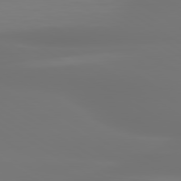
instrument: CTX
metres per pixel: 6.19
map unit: lApd
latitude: 79.9339
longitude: -137.9339
